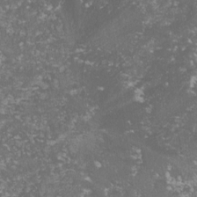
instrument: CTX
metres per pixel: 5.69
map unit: lHvf
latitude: -16.3873
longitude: -99.5560
